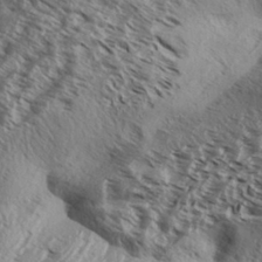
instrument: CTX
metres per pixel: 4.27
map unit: Aa
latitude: 32.6868
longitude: -137.9339
